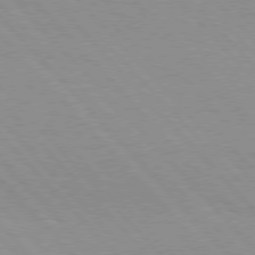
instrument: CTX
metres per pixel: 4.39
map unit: Hpe
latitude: 76.2900
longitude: -154.4790
